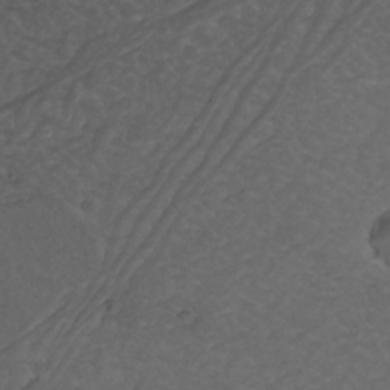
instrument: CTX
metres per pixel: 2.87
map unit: Nhu
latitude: 22.6490
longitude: -65.7827
